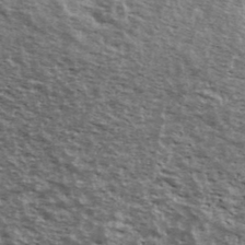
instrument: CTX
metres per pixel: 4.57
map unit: Ave
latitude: 39.8961
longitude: -108.2900
